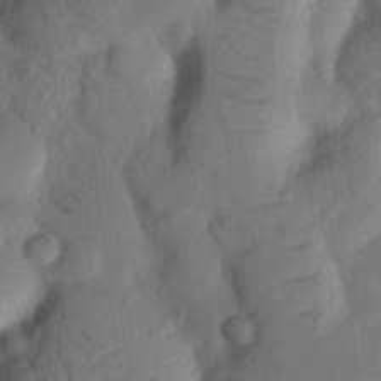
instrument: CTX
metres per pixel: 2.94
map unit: Nhu
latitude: 18.6112
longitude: -76.8569
